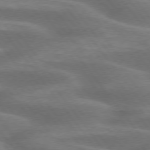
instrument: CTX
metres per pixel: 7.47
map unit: lApd
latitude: 75.2159
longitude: -57.5938
